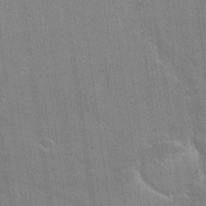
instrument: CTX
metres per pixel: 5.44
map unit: Hto
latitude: 25.9339
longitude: -43.3482
